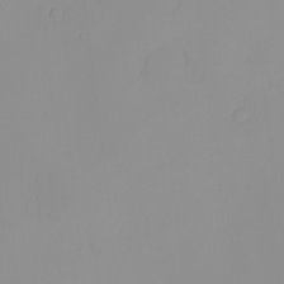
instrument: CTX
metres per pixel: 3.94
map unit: eHh
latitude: -0.5385
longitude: 19.4454
